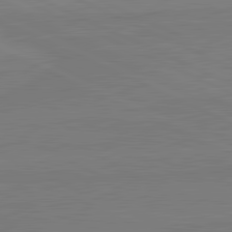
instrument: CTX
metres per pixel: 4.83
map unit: lApd
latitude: 81.7827
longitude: -177.4615
